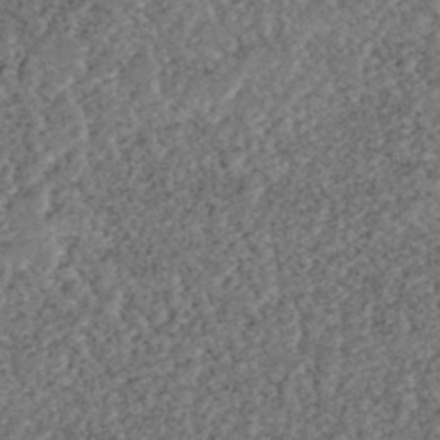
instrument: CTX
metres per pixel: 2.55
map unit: HNhu
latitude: -43.8044
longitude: 107.9556
